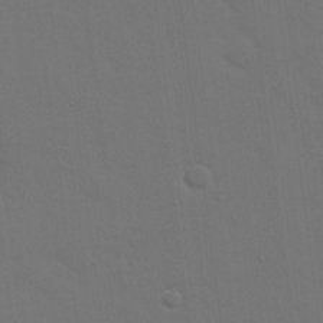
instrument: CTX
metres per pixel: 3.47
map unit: eHh
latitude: 19.2726
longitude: -66.7435
